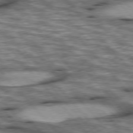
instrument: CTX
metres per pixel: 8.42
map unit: lApd
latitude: 76.3278
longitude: -49.6505
